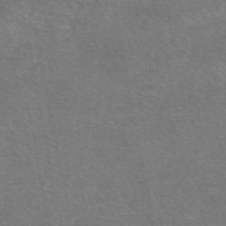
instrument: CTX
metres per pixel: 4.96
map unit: eAb
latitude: 47.8206
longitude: 106.0850
